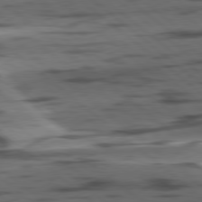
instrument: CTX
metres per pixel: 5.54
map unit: lApd
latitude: 78.8569
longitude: -49.8583
